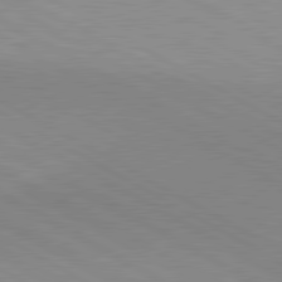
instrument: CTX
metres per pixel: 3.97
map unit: lApd
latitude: 80.6868
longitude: 150.3495
